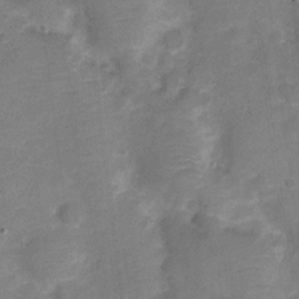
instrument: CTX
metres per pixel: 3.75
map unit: Nve
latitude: -22.6897
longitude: 104.8219
